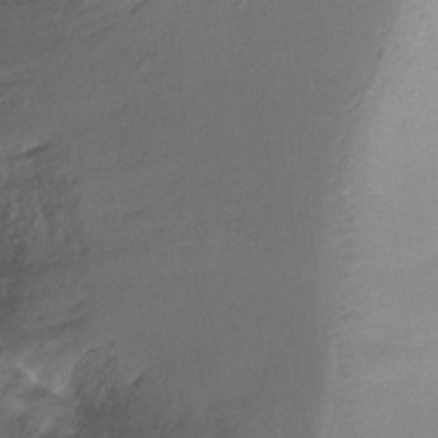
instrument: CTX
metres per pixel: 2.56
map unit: Ht
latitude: -15.1243
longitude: -43.5560
